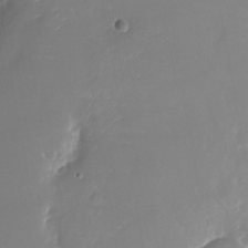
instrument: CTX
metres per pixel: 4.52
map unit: Nhu
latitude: -23.6722
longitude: -73.3482
